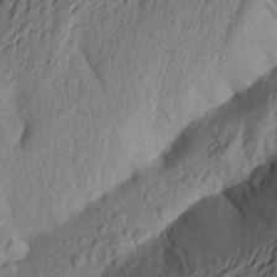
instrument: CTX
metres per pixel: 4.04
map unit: Aa
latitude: 23.2348
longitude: -150.0633
